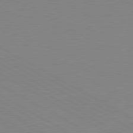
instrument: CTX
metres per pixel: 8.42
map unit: lApd
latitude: 80.7624
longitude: 151.6911
